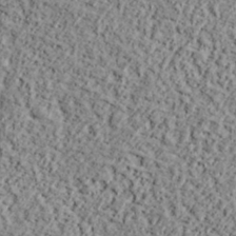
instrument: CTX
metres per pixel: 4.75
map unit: lHvf
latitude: 37.9150
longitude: -91.4615
